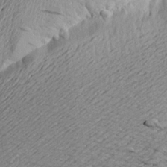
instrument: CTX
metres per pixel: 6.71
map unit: Aa
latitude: 21.7639
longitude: -149.3860
